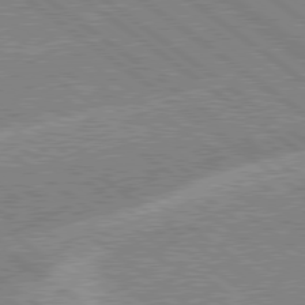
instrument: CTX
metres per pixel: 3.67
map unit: lApd
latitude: 78.9892
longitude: -169.1214
